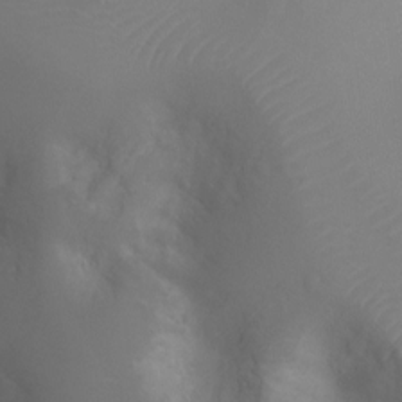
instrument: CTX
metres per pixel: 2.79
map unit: Ht
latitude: -2.6329
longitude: -24.5923
